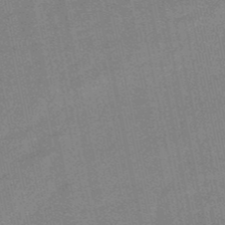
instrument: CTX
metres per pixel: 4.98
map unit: lHb
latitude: -49.6344
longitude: 79.4076
